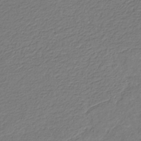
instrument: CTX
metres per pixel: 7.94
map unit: eHb
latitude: -29.9367
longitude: 67.1809
